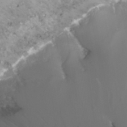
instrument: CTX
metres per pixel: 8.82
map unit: Htu
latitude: -8.9919
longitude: -74.8758
